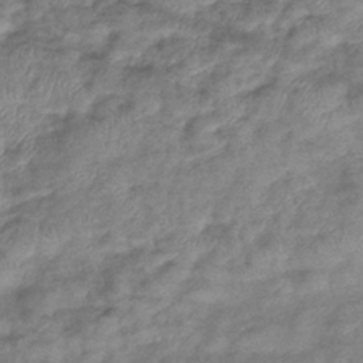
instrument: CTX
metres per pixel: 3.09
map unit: eHb
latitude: -38.7841
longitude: 78.3684
